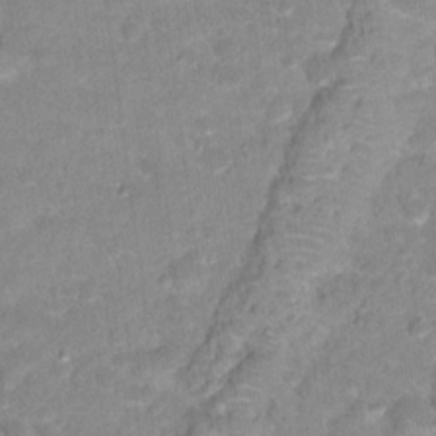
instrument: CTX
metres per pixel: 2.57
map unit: Hto
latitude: 17.1403
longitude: -35.5749
